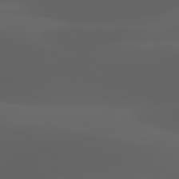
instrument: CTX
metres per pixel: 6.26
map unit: lApd
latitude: 80.0822
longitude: -92.8947
